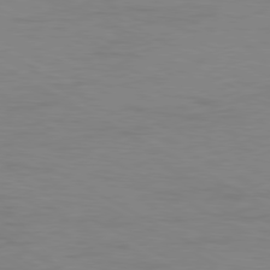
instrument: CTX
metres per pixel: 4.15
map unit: Ap
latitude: -80.6897
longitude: -51.6127
